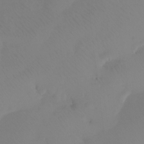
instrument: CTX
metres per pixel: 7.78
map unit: Htu
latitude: -13.1620
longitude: -46.5735
